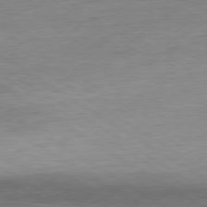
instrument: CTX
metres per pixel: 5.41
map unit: Ap
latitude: -80.4440
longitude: -79.4616
